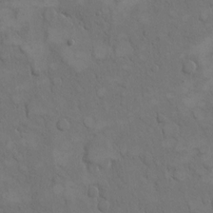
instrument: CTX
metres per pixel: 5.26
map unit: eHh
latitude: 15.6127
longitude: -67.3670
